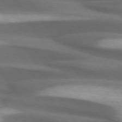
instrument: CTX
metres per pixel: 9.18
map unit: lApd
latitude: 73.7261
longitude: -52.1767
